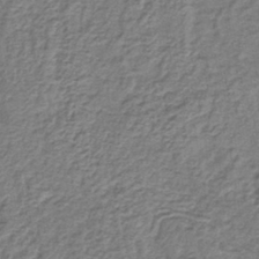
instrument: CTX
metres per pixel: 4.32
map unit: lHb
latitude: -40.8408
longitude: 62.2550
